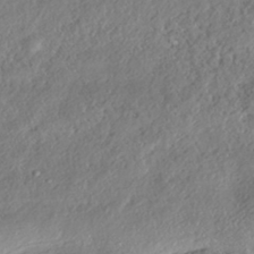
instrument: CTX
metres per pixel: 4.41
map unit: eHh
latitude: -41.6911
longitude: 121.6344
